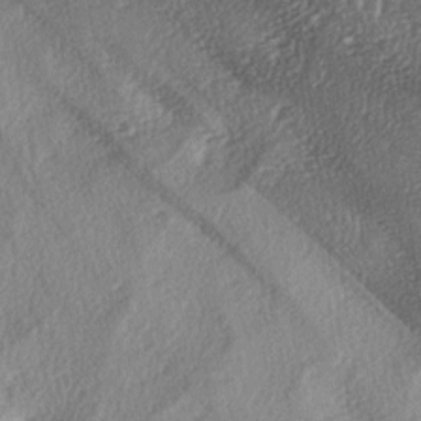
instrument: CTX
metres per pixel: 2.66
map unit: lAa
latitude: -4.3306
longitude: -124.6302
